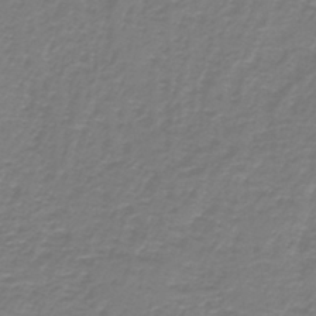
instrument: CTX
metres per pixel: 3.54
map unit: lHb
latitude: -41.5021
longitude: 56.7463
